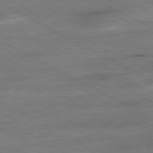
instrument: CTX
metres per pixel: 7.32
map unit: Ap
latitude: -80.5385
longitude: -83.0458
